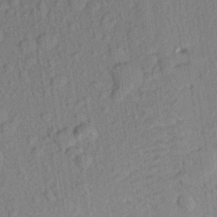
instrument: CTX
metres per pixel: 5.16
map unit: Aa
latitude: 22.8947
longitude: -146.7625
